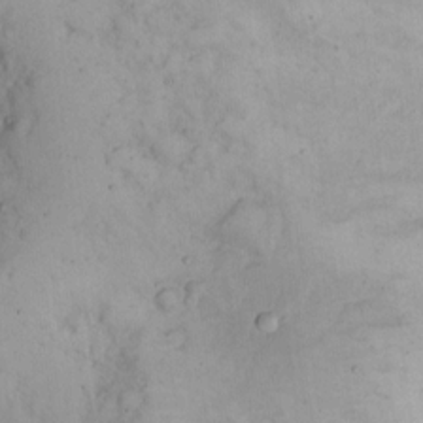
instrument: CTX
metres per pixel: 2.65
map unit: eHh
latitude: 12.1389
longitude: -61.8772
